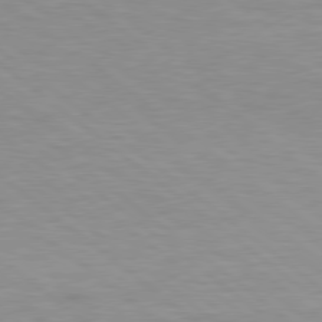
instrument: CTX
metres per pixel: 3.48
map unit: Hpe
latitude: 78.4601
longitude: -151.6316
